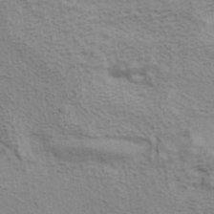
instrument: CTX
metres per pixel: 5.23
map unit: ANa
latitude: 42.4790
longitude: 17.5966
